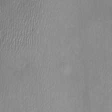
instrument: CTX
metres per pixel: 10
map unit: Nhu
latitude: -0.6708
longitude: -15.1215
